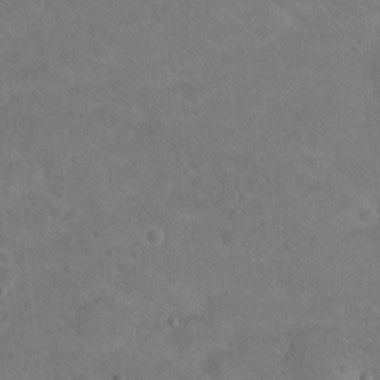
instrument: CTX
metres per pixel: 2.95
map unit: Hto
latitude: 16.4601
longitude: -37.5938
